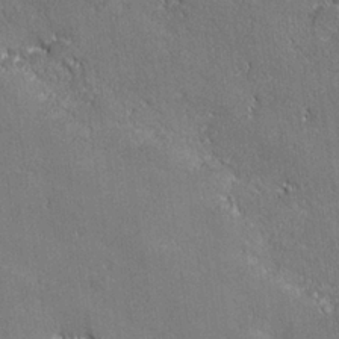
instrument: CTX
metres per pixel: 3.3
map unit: lHvf
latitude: 26.6680
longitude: 141.9745
